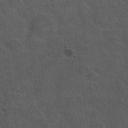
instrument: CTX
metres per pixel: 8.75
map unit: Hto
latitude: 18.8380
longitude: -53.9528
